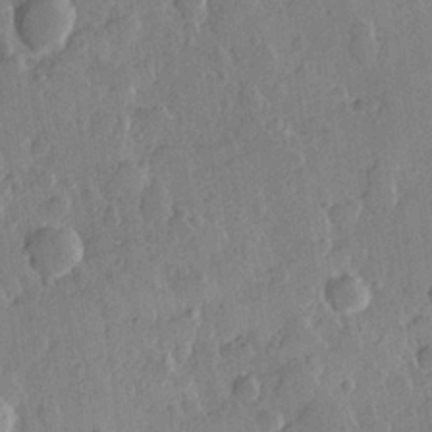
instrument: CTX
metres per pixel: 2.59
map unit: Hve
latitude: 23.2537
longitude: 149.2187
